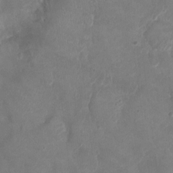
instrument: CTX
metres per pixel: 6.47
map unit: Ht
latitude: -3.1998
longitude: -20.1200
